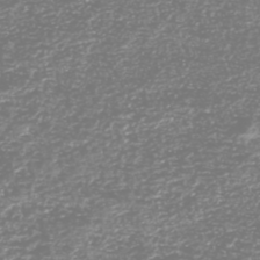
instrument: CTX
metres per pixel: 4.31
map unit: HNhu
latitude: -46.6329
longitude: 29.0675
